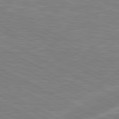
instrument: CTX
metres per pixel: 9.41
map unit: lApd
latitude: 81.0836
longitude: -168.8191
